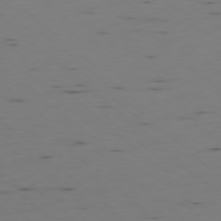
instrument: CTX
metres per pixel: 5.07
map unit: Ap
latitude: -78.0283
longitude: -74.3467
